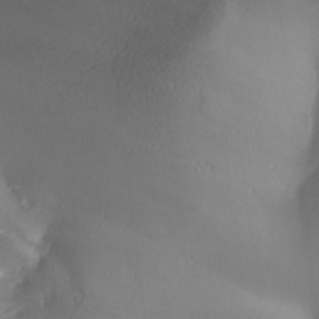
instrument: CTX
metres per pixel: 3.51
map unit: Ave
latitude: -6.5384
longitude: -120.7436
